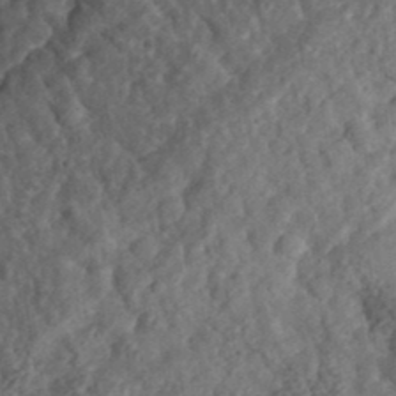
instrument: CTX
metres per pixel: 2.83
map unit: eHh
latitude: 35.5938
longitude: -79.2159
